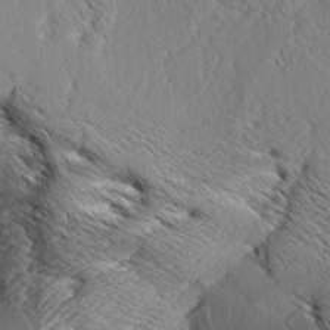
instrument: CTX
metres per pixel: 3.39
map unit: Aa
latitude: 8.8380
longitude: -134.4979
